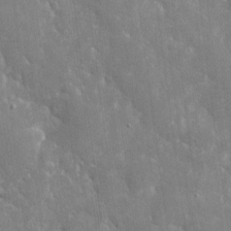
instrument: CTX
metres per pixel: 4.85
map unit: eHh
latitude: 5.7827
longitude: -70.0255
